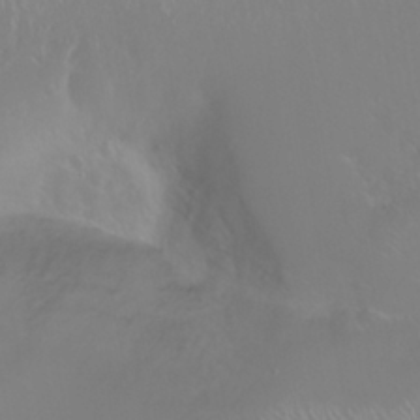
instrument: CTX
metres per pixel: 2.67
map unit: Nhu
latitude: 25.6127
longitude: -58.7057
